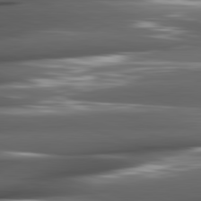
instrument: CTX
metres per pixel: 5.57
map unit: lApd
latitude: 82.1388
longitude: -144.3467
